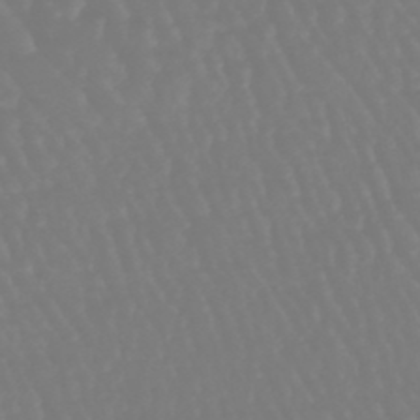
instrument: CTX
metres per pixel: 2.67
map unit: eHb
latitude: -46.1417
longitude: 79.6155
